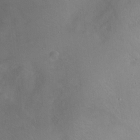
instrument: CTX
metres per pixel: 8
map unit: Ht
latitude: -0.3307
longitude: -45.1592
